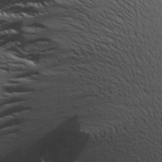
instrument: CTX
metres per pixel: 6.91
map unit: Aa
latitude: 21.7072
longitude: -142.1578
